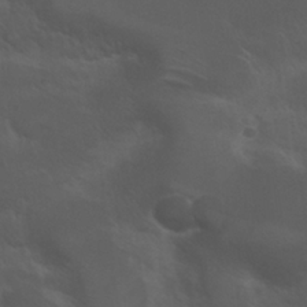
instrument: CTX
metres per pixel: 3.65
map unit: Nhu
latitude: 24.4034
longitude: -52.8947
